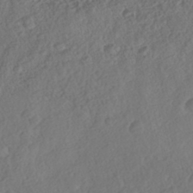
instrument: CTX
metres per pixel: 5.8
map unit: Nhe
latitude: -41.7100
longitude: -111.9339
